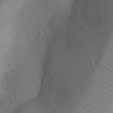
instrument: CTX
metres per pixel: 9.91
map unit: Ht
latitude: -10.3495
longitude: -22.8002
